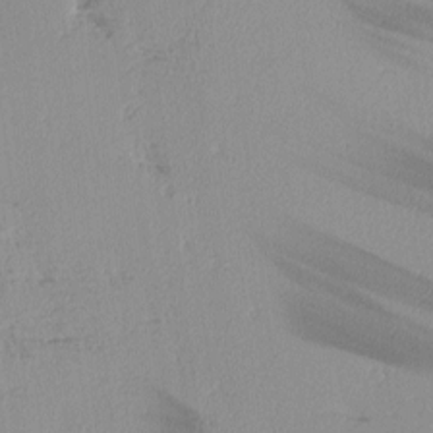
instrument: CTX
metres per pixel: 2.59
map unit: Hve
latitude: 3.0269
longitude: -122.3089
